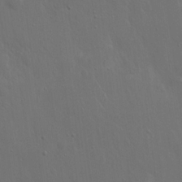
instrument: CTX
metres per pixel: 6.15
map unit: Hto
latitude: 19.1592
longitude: -56.4412
